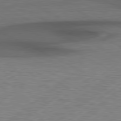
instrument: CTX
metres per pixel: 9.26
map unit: Hpe
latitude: 79.3671
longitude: -120.8191
